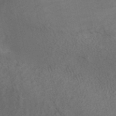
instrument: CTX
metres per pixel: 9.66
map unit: ANa
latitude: 41.9339
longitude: 15.0676
